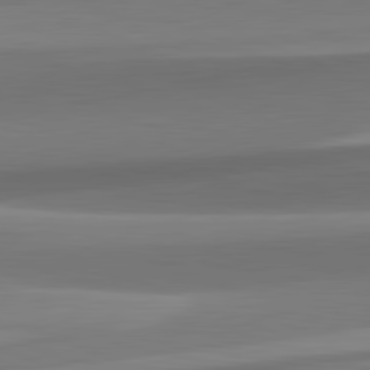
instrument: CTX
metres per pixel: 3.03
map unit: lApd
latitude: 82.1577
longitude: 144.0661
